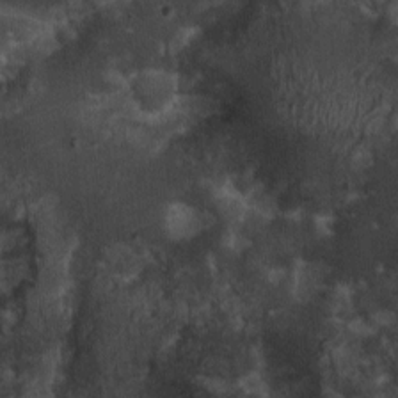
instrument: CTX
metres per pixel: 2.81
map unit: Ht
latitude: -1.1620
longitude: -15.1026
